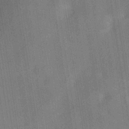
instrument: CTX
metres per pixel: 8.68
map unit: eHh
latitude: -39.2754
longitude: -26.9325
